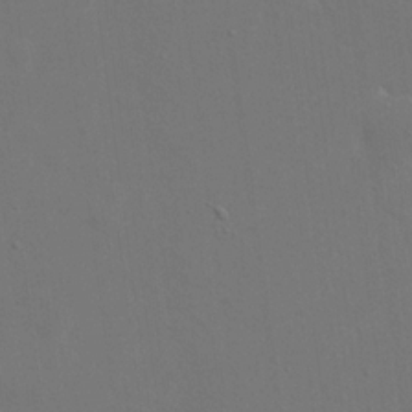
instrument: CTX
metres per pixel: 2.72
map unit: eHh
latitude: 18.8002
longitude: -69.4427
